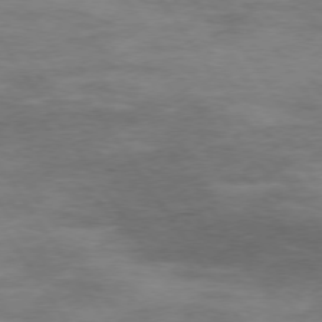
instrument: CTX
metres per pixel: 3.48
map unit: Hpe
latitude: 73.8962
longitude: -142.4601
